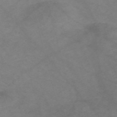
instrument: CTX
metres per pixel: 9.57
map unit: Nve
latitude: -59.1242
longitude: 59.7099
